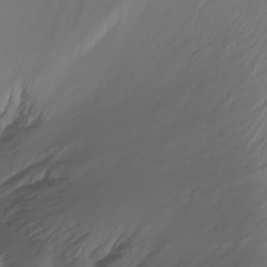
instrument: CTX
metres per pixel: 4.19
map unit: Aa
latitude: -12.8786
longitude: -68.5357
